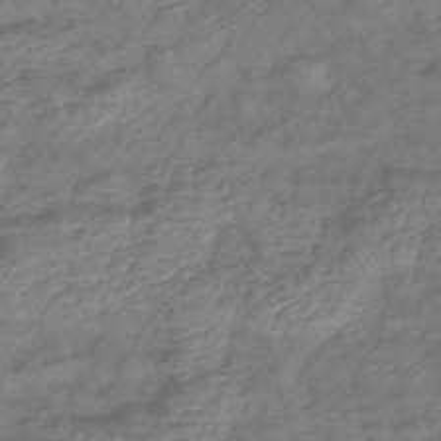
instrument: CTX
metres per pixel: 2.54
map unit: lHb
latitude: -42.4062
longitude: 78.5762
